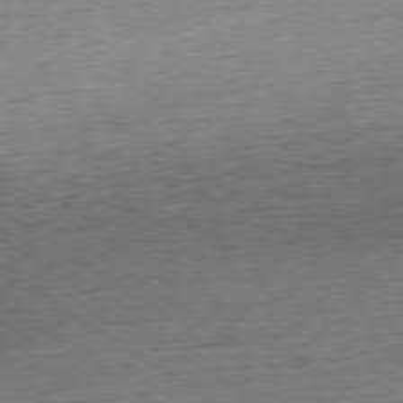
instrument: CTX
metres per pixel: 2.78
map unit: Hpe
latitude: -78.7652
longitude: -16.8947
